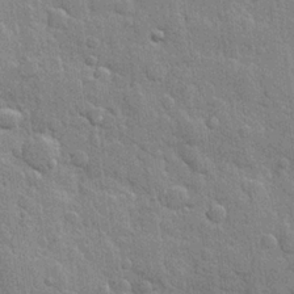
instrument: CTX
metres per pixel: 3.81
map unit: Hve
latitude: 24.7057
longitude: 149.4833
